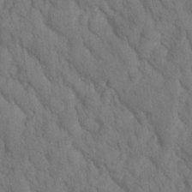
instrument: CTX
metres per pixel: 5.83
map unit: Htu
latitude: -0.6330
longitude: 174.3495
